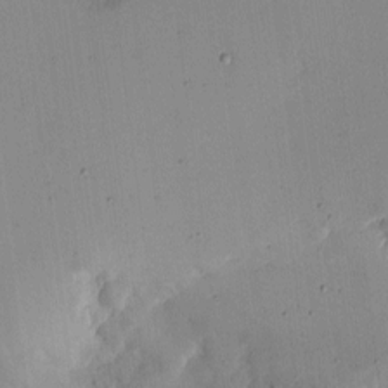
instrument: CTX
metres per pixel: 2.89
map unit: eHh
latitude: -2.7274
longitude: -83.6316
